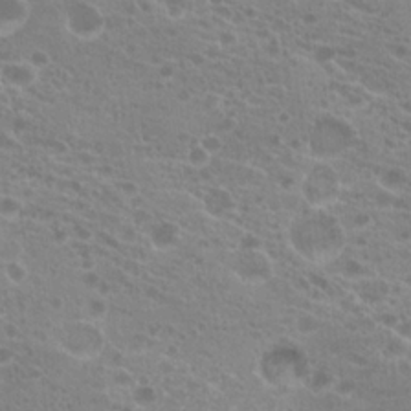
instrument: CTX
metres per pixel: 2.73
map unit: Hto
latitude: 20.8947
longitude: -40.5167
